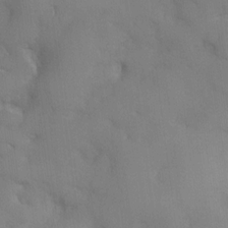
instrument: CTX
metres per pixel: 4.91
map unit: eHh
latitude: -23.3132
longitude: 15.0487
